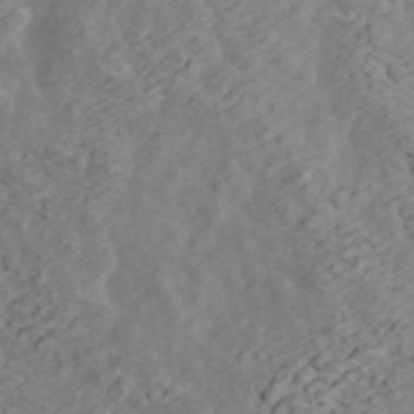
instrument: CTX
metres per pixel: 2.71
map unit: ANa
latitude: 45.6883
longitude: 23.3132
